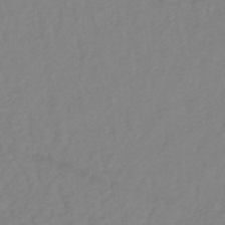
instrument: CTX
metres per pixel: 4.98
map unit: lHb
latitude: -35.1431
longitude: 71.4643
